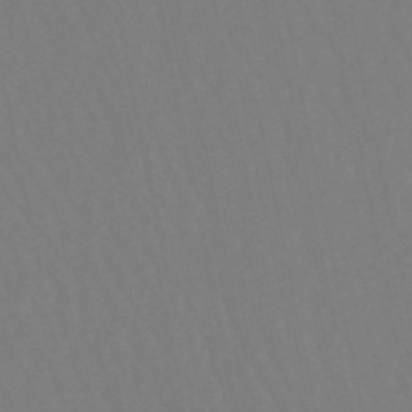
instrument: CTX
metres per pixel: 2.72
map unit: lHb
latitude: -49.5777
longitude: 71.5021
